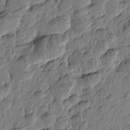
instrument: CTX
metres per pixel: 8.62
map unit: Htu
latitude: -3.1998
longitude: 179.6344
